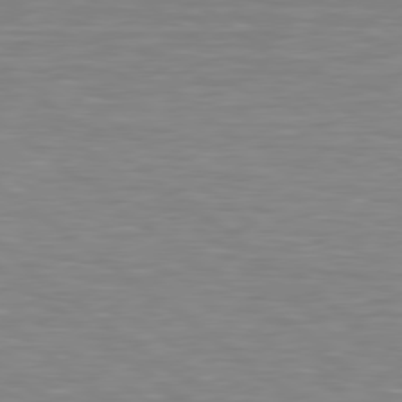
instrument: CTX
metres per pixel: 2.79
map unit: lApd
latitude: 79.1214
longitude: -89.8584
